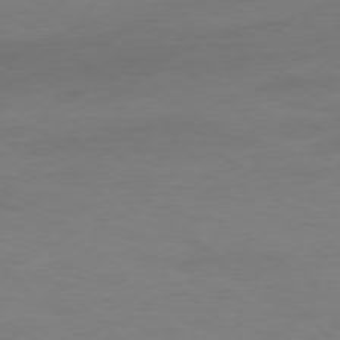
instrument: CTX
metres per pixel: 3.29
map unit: Ap
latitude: -77.9367
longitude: -70.1200
